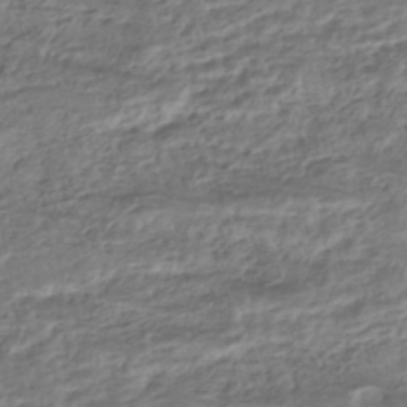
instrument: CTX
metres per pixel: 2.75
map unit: HNhu
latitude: -44.8219
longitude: 101.3509
